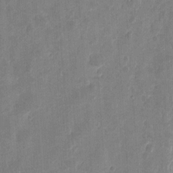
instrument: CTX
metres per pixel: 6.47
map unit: eHh
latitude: 9.2159
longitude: -73.5749
